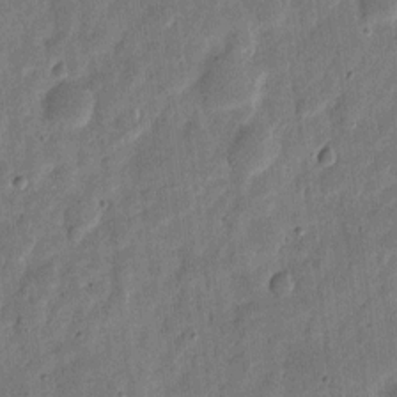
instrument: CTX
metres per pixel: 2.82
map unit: eHh
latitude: 7.3293
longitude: -71.4993
